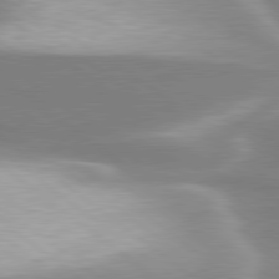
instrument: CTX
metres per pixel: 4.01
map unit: lApd
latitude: 79.9150
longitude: -117.7450
